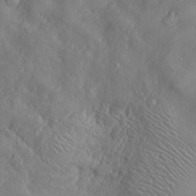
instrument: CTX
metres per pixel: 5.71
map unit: Htu
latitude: -6.5762
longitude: 160.1795
